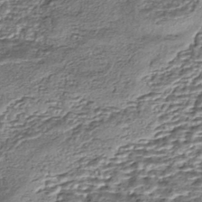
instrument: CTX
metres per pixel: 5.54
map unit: eHh
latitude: -43.4832
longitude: 122.1039
